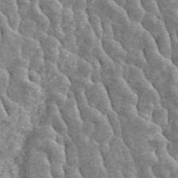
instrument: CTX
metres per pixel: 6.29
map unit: ANa
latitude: 46.0255
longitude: 23.8423
